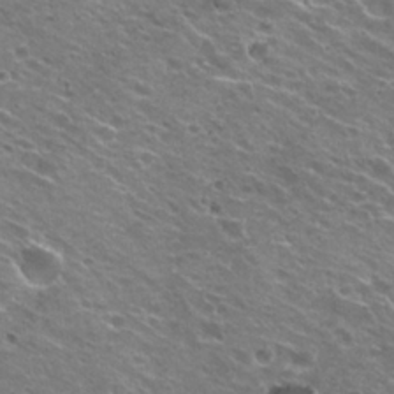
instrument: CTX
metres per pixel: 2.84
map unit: Hto
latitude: 23.0836
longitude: -31.8017
